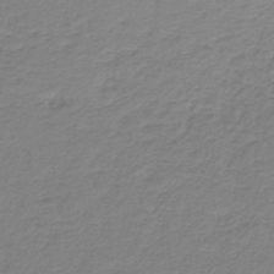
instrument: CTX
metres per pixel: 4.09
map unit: HNb
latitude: -36.9352
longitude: 50.6329
